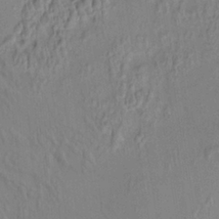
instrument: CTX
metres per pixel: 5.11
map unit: HNhu
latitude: 7.1025
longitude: 13.4266
